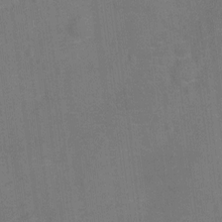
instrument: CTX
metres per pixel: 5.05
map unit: Ht
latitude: -12.2740
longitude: -25.3859
